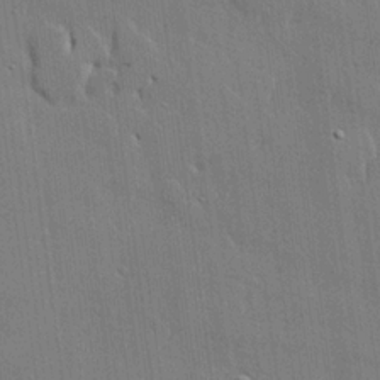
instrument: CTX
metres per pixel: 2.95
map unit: lHvf
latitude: 21.5560
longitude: 146.5573
